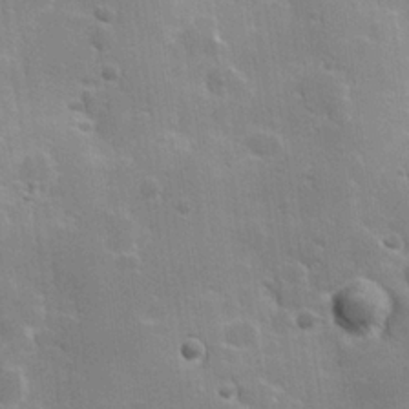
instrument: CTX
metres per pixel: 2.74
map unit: Hve
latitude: 23.7072
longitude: 146.8408
